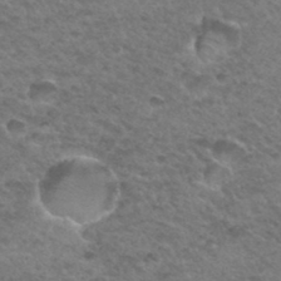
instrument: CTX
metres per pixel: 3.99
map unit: Hto
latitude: 33.8772
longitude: -49.1025
